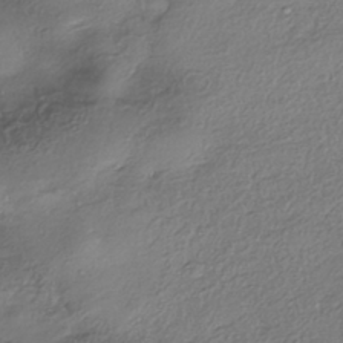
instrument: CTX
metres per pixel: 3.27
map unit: eHh
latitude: -41.7289
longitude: 121.1620
